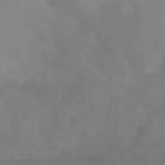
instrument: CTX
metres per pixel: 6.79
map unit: Nhu
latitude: 4.6113
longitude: -17.0647
